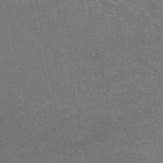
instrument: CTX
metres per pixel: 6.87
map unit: eAb
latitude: 46.8947
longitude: 105.8611
